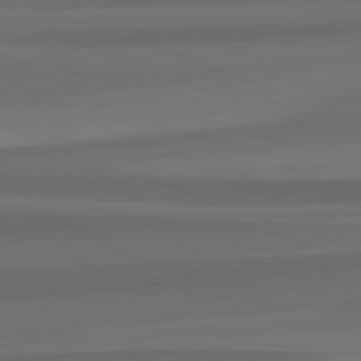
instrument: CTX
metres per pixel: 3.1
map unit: lApd
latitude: 82.6868
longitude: 176.7085
